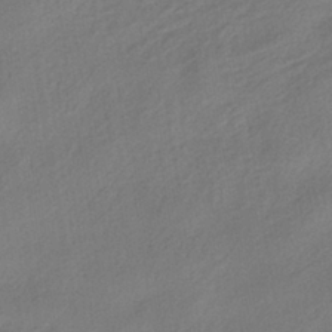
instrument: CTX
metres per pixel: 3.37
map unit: HNhu
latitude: -39.2943
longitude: 106.8975
